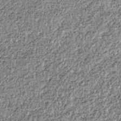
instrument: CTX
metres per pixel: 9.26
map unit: HNhu
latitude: -36.8219
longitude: 33.8989
